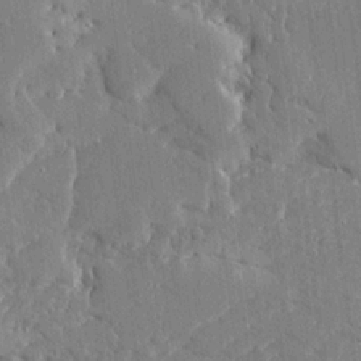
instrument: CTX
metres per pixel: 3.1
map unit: Ave
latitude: 16.4223
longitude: -139.8772
